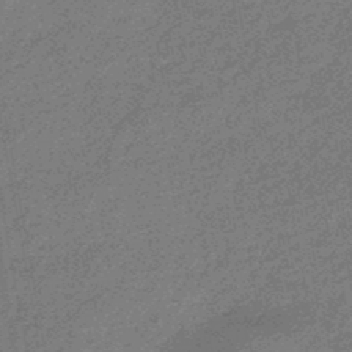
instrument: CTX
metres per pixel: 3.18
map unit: eHb
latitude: -45.1053
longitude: 88.8219
